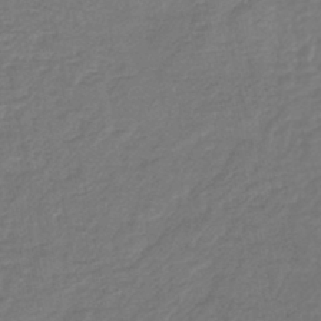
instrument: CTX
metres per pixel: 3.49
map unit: lHb
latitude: -41.7289
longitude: 76.5574
